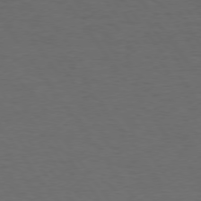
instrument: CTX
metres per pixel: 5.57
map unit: Hpe
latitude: 75.1214
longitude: -130.4790
